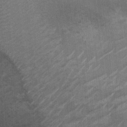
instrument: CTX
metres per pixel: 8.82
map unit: Ht
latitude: -0.8030
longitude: -15.7828
